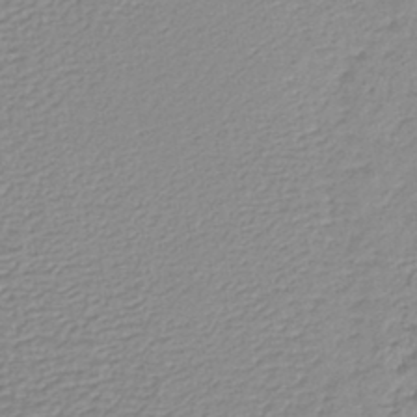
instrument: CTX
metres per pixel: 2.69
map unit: lHb
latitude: -41.5588
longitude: 61.8989
